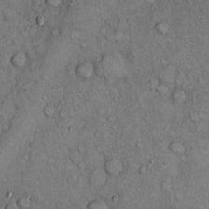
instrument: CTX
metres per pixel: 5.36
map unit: Hto
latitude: 10.3090
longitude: -59.6694
